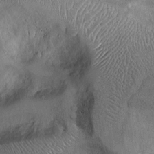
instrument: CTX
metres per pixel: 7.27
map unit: Ht
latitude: -2.8408
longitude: -13.2537
